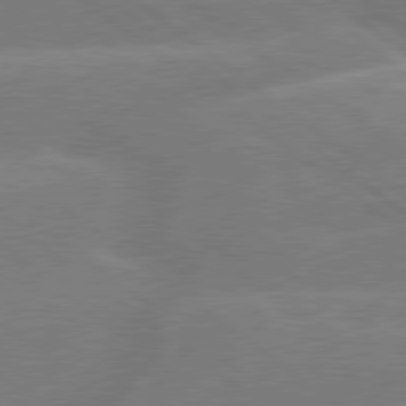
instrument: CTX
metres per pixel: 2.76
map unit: Hpe
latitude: 78.8191
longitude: -153.8017
